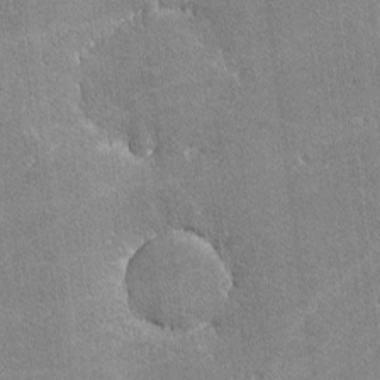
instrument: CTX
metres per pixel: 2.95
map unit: lHvf
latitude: -11.3888
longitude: -104.9136
